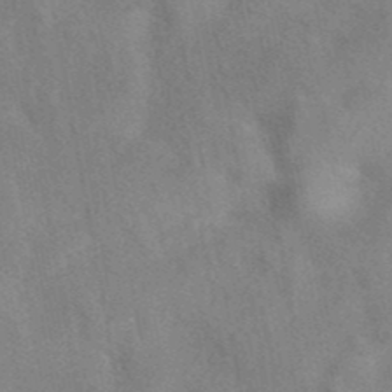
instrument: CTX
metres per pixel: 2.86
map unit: eAb
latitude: 40.9702
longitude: 107.8801
